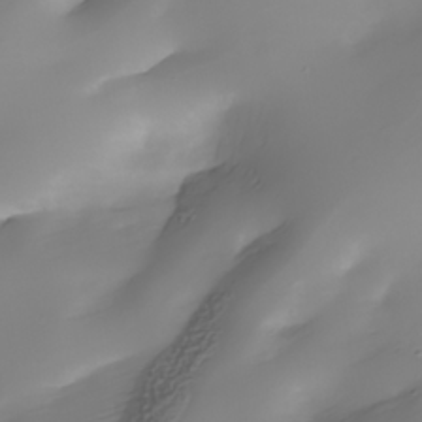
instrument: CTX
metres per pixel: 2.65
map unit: Nhe
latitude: -34.8030
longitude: -144.6112
